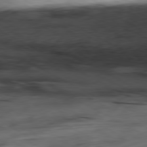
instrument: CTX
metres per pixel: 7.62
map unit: Ap
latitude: -80.8219
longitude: -83.4804
